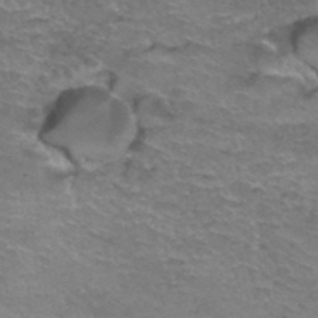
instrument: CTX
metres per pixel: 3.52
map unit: Hto
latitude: 37.0459
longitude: -42.0444
